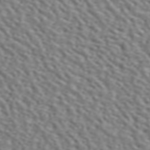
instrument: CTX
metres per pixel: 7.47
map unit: ANa
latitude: 45.9717
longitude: 49.0109
